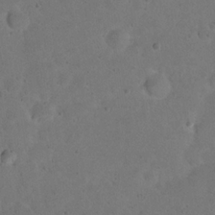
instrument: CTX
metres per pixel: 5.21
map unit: eHh
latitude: 20.1200
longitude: -62.9325
